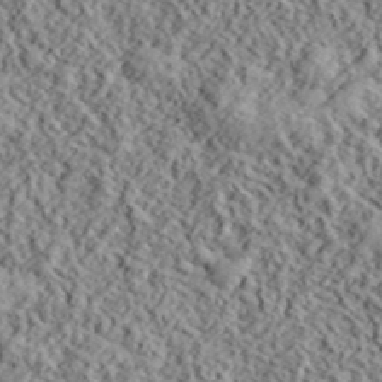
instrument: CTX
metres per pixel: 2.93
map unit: lHvf
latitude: 40.6868
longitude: -88.0822
